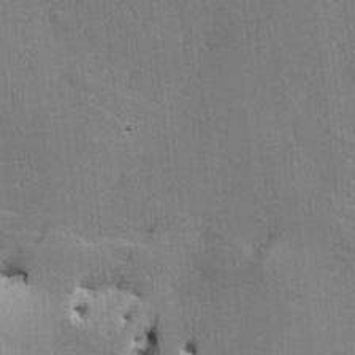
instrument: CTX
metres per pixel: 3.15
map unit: HNhu
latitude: 10.1200
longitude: 23.3132
